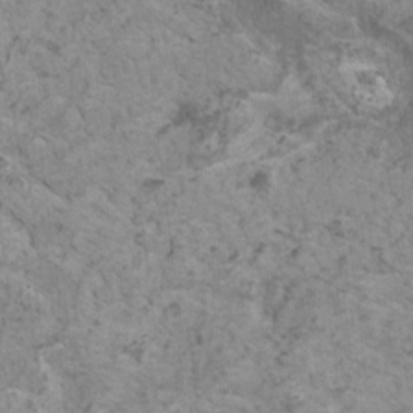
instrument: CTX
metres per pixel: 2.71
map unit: HNhu
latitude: 1.0647
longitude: 3.5021
